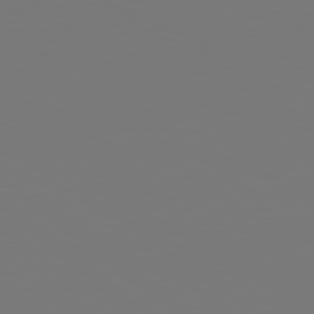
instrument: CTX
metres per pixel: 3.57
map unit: Hpe
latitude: 78.6302
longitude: -163.3482
